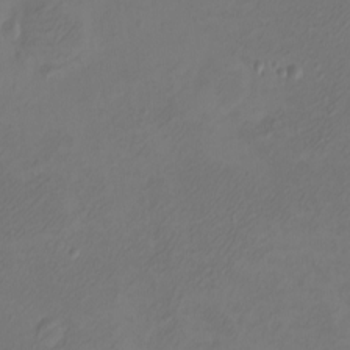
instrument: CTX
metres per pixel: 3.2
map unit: eHh
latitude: -2.8974
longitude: -74.3467
